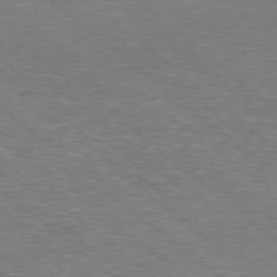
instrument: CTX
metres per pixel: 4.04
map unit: Hpe
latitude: -78.5762
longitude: 17.7478
